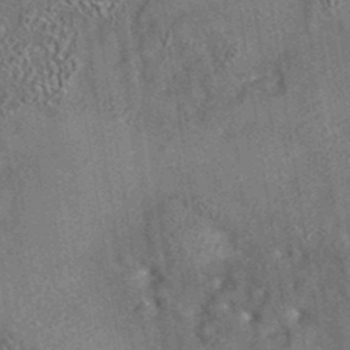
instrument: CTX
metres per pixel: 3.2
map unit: eAb
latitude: 35.4237
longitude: 112.1417
